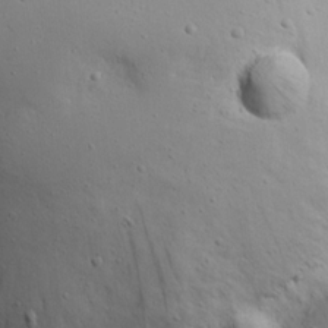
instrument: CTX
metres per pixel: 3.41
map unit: eHh
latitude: 17.1781
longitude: -71.3481
